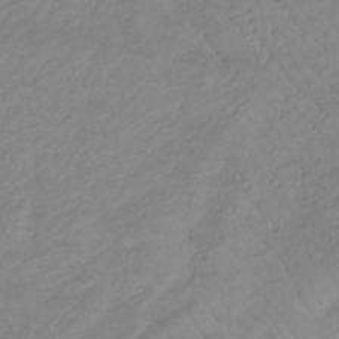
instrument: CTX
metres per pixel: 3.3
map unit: lHb
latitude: -34.2928
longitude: 71.5399
